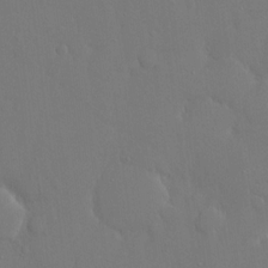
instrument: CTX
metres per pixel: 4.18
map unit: eHh
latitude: 15.6694
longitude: -71.3481
